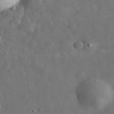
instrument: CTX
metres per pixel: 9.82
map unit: eHh
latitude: 32.4979
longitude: -74.8758
